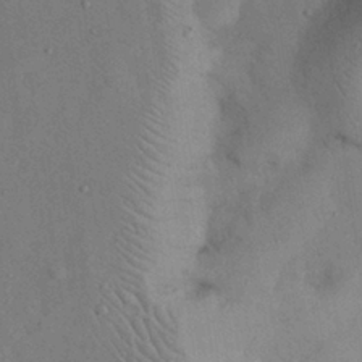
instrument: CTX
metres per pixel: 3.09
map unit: Nhu
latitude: 27.2159
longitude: -70.5168
